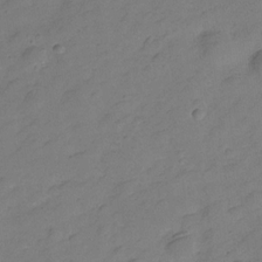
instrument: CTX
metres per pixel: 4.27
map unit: Hve
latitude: -28.4062
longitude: 92.5952
